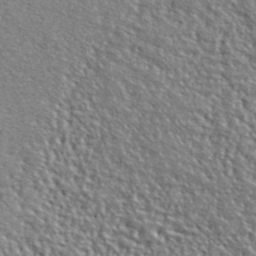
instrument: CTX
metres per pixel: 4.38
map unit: ANa
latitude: 41.6315
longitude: -86.7435
